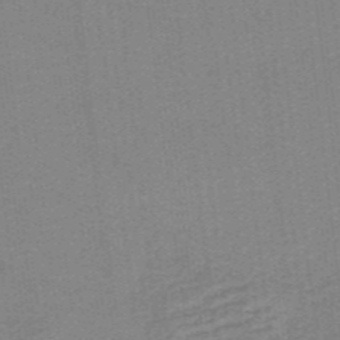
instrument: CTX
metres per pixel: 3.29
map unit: lHb
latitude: -40.0472
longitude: 54.4629
